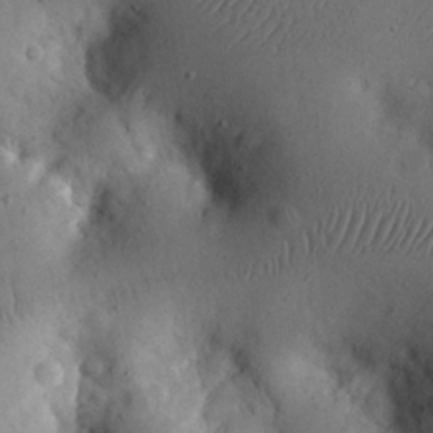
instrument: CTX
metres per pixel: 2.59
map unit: eHh
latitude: 24.0255
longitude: -67.4237
